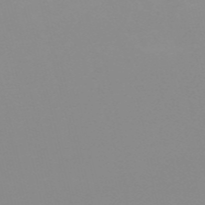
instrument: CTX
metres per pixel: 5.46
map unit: HNb
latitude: -56.0472
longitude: -41.0647
